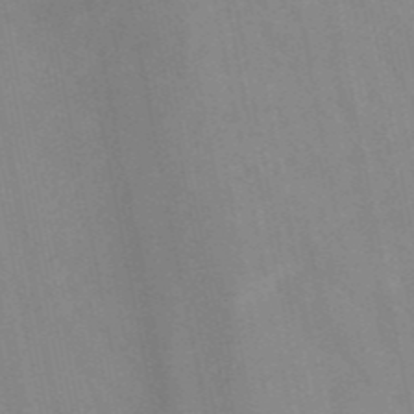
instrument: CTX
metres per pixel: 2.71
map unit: HNb
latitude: -52.6707
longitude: -49.9339
